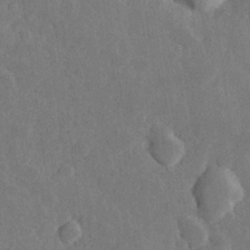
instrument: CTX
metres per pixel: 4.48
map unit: Hve
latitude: 25.5560
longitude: 149.8612
